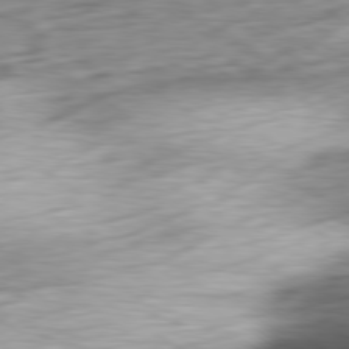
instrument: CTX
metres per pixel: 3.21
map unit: Ap
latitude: -80.3684
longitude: -69.9906
